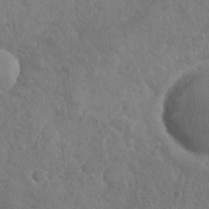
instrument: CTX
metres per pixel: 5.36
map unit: Nhu
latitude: -31.1242
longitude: -61.8394
